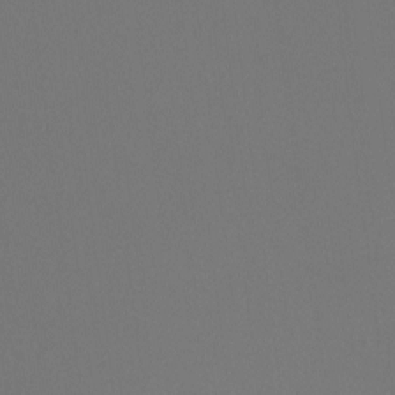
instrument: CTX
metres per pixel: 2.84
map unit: Htu
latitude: -14.1606
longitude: -48.3845
